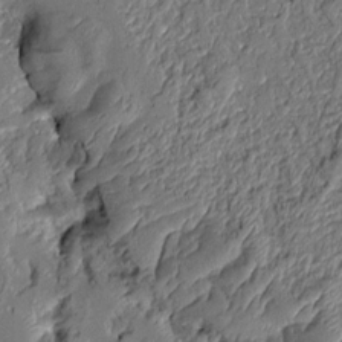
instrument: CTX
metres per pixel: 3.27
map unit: Aa
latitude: 9.2159
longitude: -131.7828
